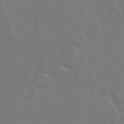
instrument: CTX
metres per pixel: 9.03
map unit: Hto
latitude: 10.1767
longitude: -35.6505
